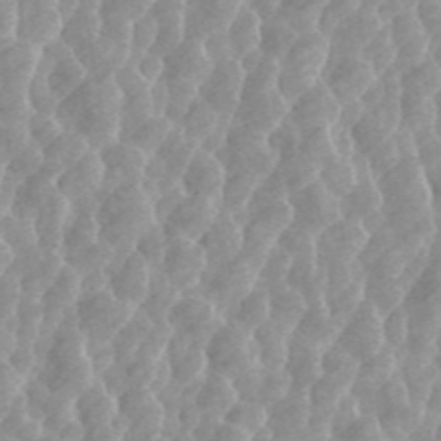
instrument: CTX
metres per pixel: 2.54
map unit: ANa
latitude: 45.6316
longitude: 28.5574
